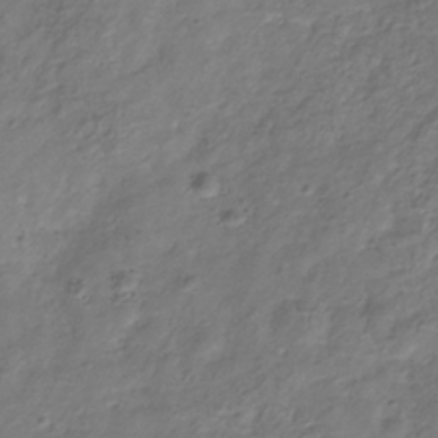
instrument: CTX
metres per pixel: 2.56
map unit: Hve
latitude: -33.8801
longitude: 90.6330
